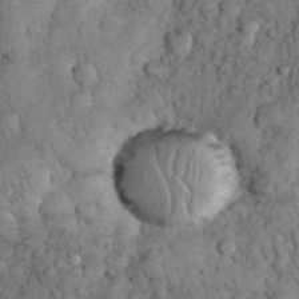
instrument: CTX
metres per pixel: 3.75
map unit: eHh
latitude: 33.2726
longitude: -65.6316
